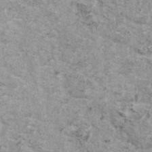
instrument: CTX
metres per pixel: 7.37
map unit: HNhu
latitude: 1.8205
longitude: 4.5196
